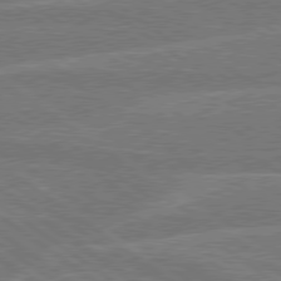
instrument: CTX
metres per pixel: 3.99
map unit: Hpe
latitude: 78.8191
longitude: -130.4601
